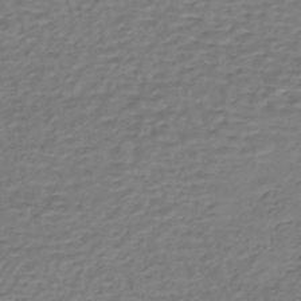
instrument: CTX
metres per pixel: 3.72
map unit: HNhu
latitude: -43.1809
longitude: 101.4454
